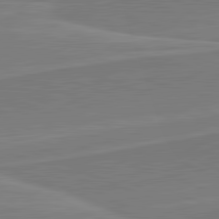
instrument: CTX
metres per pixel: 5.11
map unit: lApd
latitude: 81.8961
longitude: 140.9731
